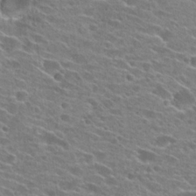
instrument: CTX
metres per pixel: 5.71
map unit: Hto
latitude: 24.2522
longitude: -42.8002
